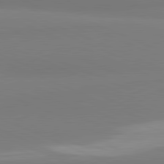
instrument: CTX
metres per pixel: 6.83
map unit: lApd
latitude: 81.9339
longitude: 178.2172
